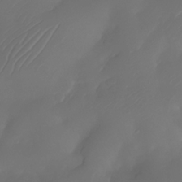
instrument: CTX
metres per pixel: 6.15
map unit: Nhe
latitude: -34.0472
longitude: -145.1403
